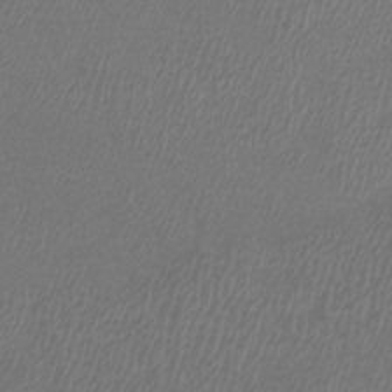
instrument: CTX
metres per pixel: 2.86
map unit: Htu
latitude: -6.6329
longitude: -73.3293
